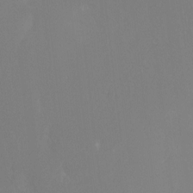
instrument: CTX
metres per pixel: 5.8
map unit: Ht
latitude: -9.4643
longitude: -37.7450
